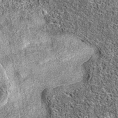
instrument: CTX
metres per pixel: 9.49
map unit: eAb
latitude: 36.7246
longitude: 105.6533
